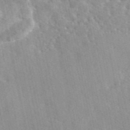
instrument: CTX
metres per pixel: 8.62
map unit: eAb
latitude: 45.5560
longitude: 111.9367
